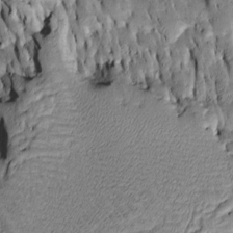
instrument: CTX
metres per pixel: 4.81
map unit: Htu
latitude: -7.7099
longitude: 144.7463
